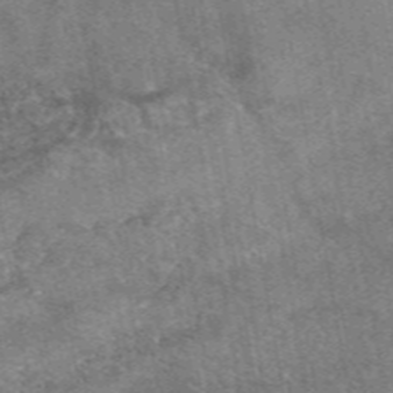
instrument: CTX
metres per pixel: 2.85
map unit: eAb
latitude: 48.6302
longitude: 122.3307
